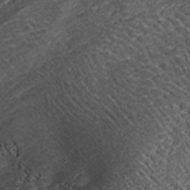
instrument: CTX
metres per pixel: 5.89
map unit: ANa
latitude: 42.7246
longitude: 34.0850
